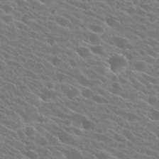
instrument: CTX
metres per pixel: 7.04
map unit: Hto
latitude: 25.4615
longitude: -41.4237
